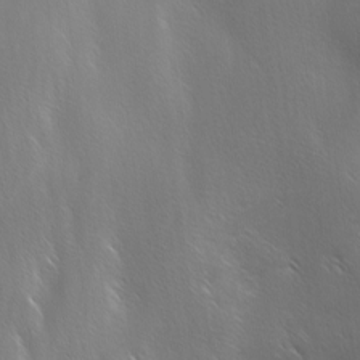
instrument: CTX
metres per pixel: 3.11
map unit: Ave
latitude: -0.6141
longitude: -112.7435
